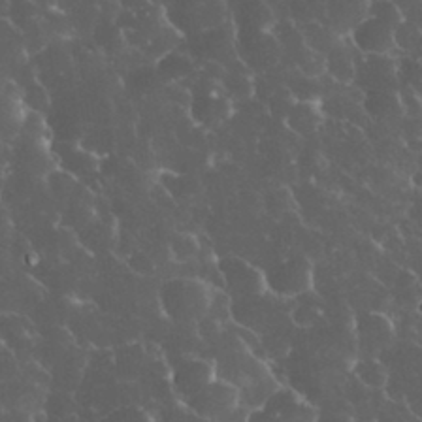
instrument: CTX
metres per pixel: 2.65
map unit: eHh
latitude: 33.6883
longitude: -64.2334
